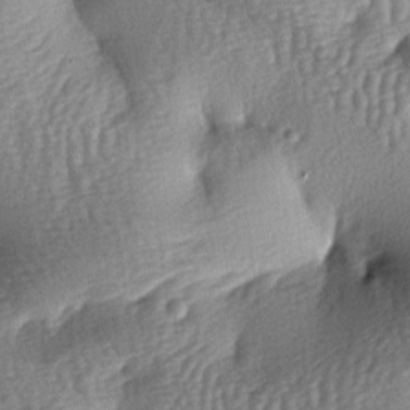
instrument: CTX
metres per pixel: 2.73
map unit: lAa
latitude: -7.4076
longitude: -127.8583
